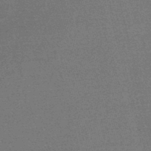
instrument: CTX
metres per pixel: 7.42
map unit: lHb
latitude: -43.8422
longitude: 55.9745
